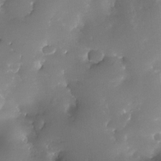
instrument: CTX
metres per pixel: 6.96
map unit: Nhe
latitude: -32.7652
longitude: -117.6316
